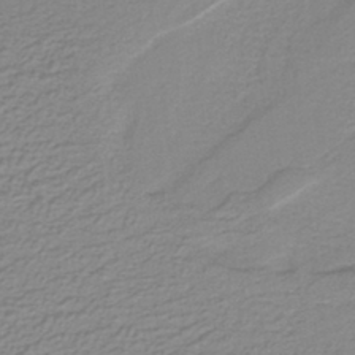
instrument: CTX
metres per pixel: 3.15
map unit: lHb
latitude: -40.2928
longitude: 51.5588
